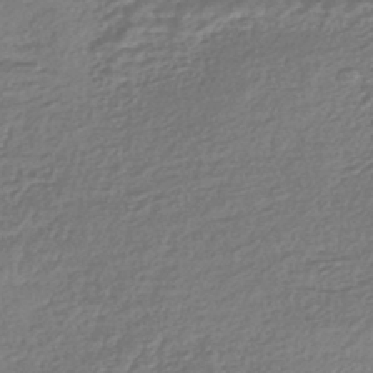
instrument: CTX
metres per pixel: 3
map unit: HNhu
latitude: -45.7667
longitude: 100.3306
